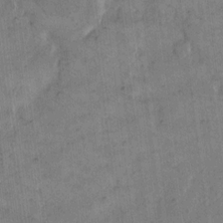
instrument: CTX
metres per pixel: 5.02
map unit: eHh
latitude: 14.1389
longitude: -66.5923
